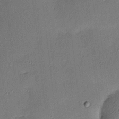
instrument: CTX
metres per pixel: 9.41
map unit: HNhu
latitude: 6.4601
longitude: 15.5210
